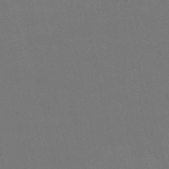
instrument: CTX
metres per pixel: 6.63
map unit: lHb
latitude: -46.7463
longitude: 58.8596
